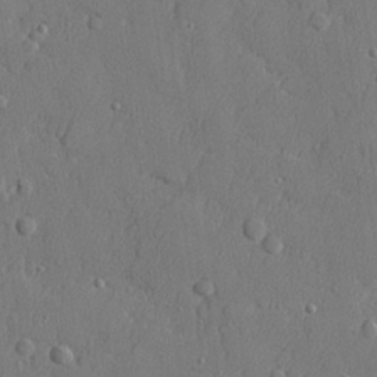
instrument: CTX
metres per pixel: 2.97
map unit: lHvf
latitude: 23.5749
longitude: 141.8611
